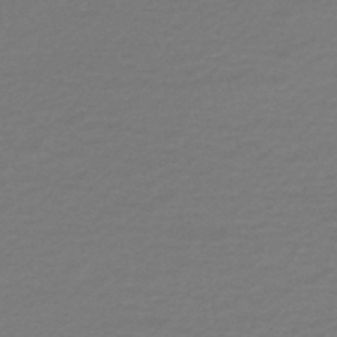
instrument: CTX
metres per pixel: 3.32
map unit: HNhu
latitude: -47.0297
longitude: 98.6140
